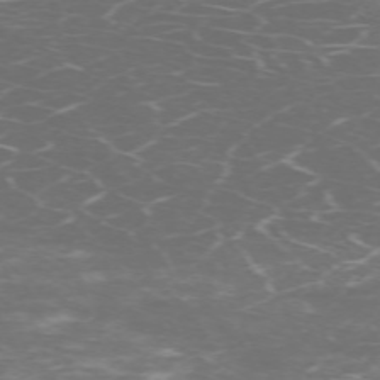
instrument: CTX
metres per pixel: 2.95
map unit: Hpe
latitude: -71.4832
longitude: 8.3306
